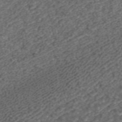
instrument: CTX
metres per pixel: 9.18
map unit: ANa
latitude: 43.1403
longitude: 25.1242
